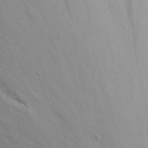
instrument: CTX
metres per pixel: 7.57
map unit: Nhu
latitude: 20.8380
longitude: -73.4427
